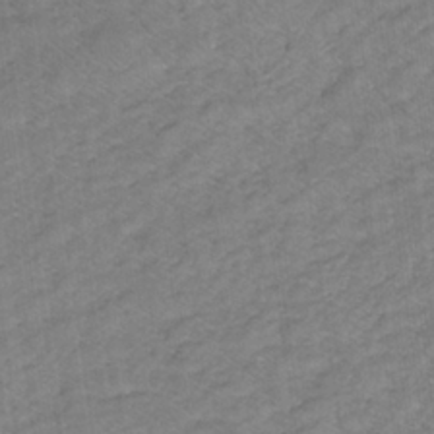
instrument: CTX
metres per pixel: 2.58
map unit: lHb
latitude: -33.1998
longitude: 67.5588
